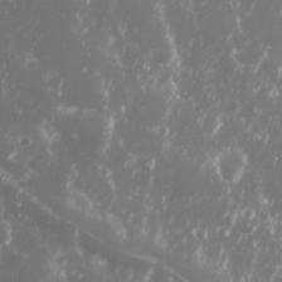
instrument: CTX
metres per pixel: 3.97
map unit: Nhu
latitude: 27.4993
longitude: -60.1200
